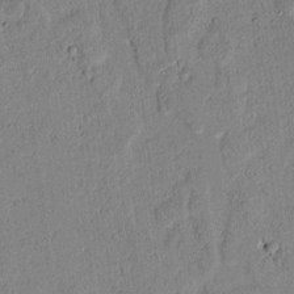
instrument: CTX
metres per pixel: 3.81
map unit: lAvf
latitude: 6.1200
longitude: 168.6329
